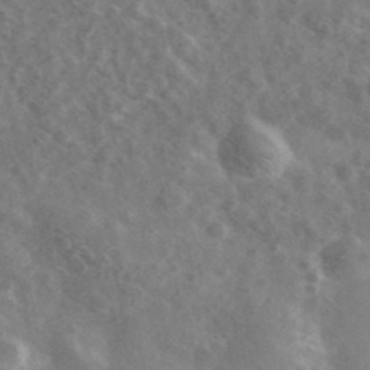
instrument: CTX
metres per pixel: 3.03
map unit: Ave
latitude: 39.0458
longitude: -106.6302
